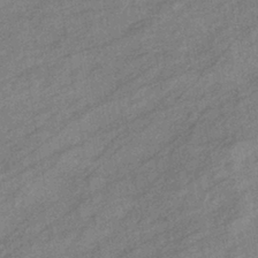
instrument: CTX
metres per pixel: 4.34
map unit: eHb
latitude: -39.8800
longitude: 81.8234
